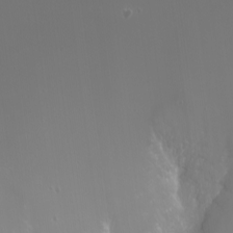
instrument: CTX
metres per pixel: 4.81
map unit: Nhu
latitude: -7.7666
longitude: -74.2712
